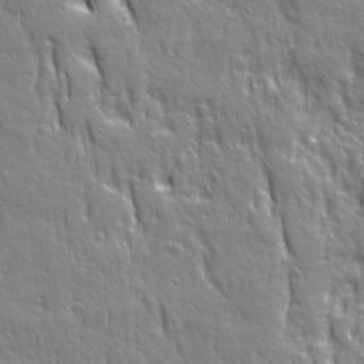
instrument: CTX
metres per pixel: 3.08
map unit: Ave
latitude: 22.1956
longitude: -135.1025
